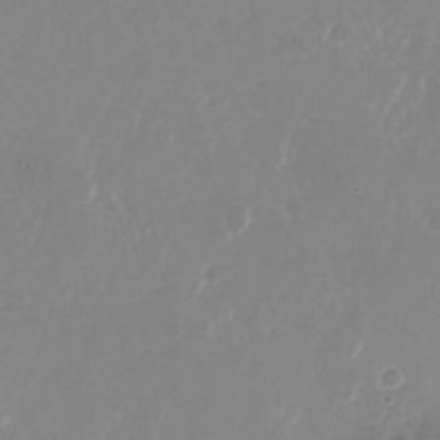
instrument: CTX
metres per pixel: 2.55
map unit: Nhu
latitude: -26.5762
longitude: -72.1200
